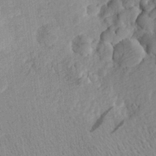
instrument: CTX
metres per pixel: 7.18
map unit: Aa
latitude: 26.8758
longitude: -145.1403
